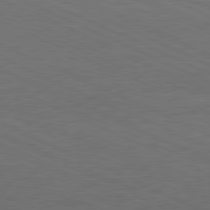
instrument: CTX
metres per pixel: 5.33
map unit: Hpe
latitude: -81.8045
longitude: 18.6330
